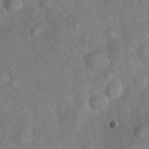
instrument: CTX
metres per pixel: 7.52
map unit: Hto
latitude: 17.7072
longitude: -53.0270
